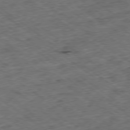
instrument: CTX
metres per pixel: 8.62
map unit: Ap
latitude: -79.1053
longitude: -52.3845
